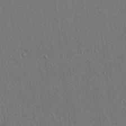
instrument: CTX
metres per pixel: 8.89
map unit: lAvf
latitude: 7.7827
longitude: 167.6911
